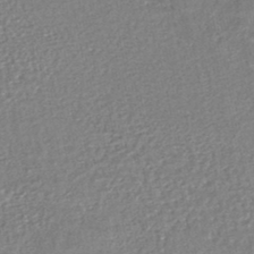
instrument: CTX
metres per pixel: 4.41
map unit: HNhu
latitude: -47.4265
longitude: 102.2173
